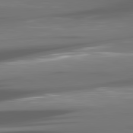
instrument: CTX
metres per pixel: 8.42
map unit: lApd
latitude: 81.2915
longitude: -146.0633
